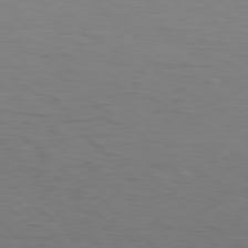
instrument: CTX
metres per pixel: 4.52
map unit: Hpe
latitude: 78.1200
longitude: -148.6302
